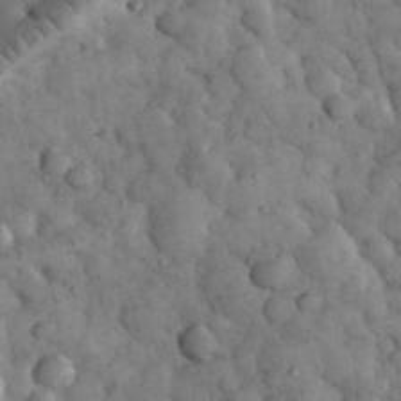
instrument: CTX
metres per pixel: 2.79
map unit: eHh
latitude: 33.2348
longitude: -68.4790
